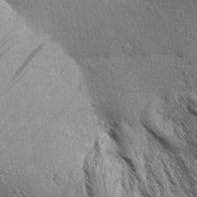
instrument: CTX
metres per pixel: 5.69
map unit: Aa
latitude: 27.1592
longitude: -138.2333
